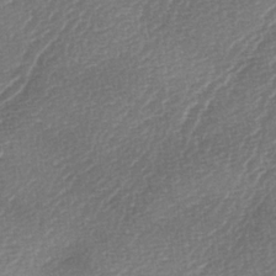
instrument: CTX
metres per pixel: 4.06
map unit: lAa
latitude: -3.3320
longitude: -128.5923
